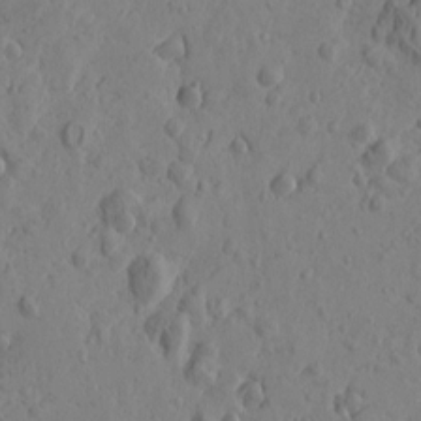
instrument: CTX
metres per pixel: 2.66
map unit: Htu
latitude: -1.2943
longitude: -177.1025
